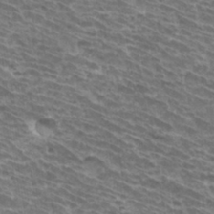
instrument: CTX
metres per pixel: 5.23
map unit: Hto
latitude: 33.8016
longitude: -42.2523
